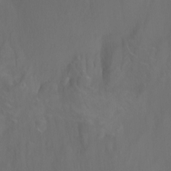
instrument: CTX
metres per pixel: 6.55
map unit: Nhu
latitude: -5.0675
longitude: -74.7057
